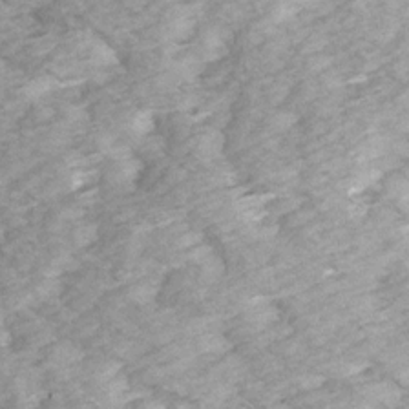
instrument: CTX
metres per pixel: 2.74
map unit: Ave
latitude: 14.6302
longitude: -104.1011
